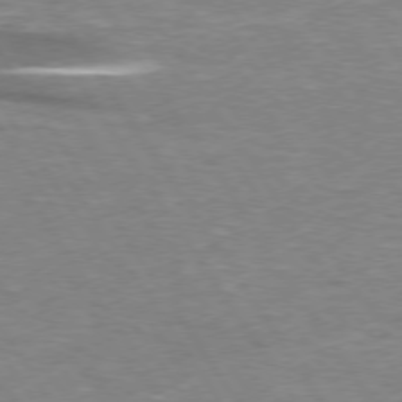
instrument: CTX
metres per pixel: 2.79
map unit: lApd
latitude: 74.2334
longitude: -51.2348
